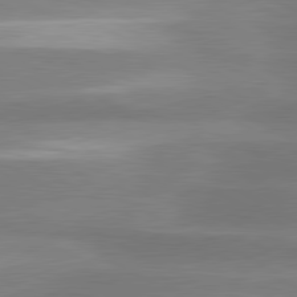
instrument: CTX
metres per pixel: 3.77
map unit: lApd
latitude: 81.0458
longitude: -135.5182
